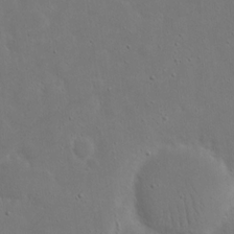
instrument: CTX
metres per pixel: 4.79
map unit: eHh
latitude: 18.0633
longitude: -71.4993
